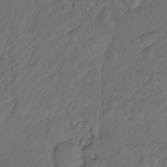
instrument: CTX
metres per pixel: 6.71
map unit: Hto
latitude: -7.8044
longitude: -46.6869
